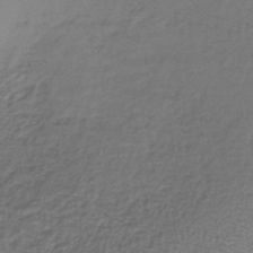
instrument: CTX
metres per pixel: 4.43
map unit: lHb
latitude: -37.6155
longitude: 61.4265
